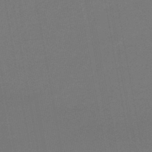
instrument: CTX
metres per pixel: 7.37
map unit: lHb
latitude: -43.3887
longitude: 75.4644
